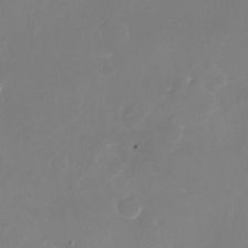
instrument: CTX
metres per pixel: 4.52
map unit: Nhu
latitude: -23.8045
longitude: -73.2915
